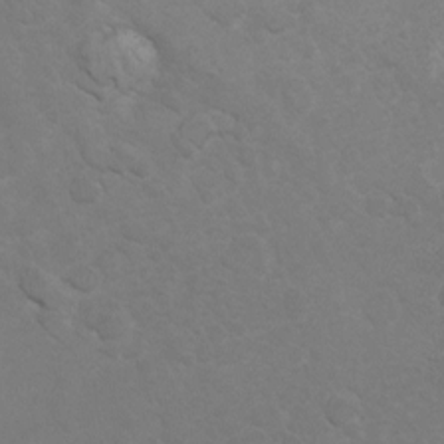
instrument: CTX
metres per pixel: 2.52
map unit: Hto
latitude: 6.3467
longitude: -30.7436
